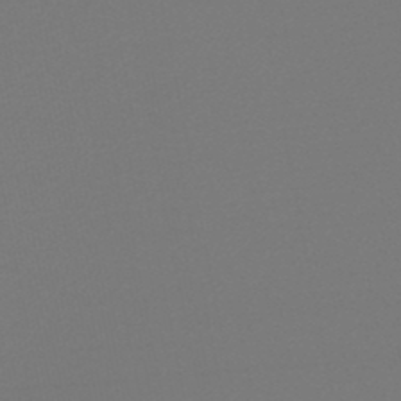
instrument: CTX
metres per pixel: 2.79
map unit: lHb
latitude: -47.9556
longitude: 64.9353
